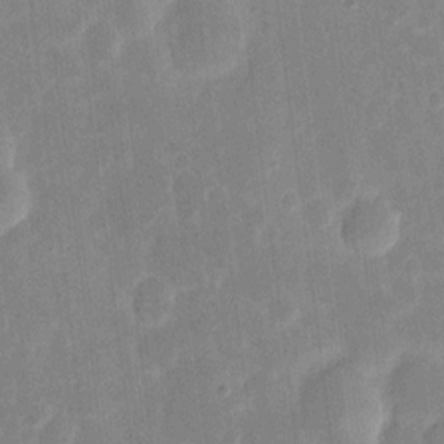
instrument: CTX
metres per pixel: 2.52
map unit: eHh
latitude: 6.6679
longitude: -70.3089
